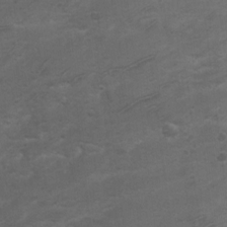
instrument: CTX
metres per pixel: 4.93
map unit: Ht
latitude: 4.9703
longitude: -29.3670
